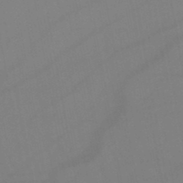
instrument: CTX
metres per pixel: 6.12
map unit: lHb
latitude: -45.5966
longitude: 77.0864
